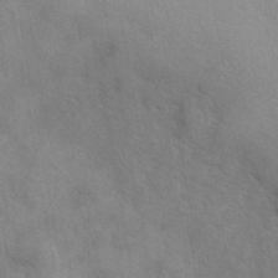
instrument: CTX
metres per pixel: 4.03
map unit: eAb
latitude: 40.4601
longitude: 108.2173
